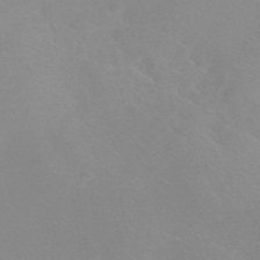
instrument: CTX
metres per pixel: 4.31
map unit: HNhu
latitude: -40.6896
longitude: 93.5399
